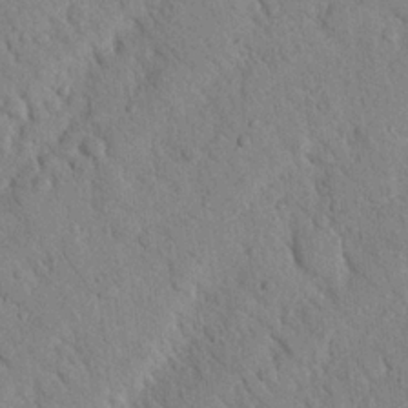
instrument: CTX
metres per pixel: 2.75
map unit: Nhu
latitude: 22.2145
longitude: -76.1200
